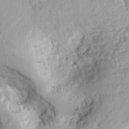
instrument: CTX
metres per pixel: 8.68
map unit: Ht
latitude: 7.1025
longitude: -76.2711
